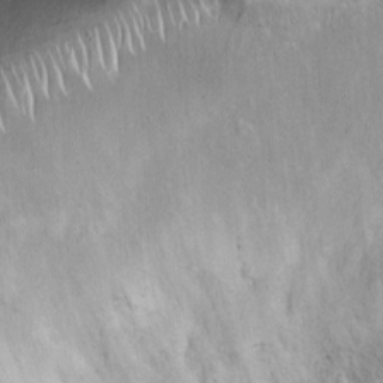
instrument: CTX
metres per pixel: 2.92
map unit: Ht
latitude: -4.0472
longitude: -14.9703
